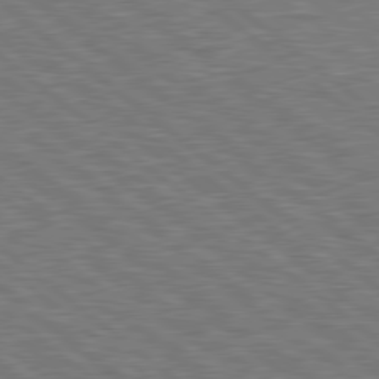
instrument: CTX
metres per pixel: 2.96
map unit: Hpe
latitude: 78.8758
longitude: -170.3089
